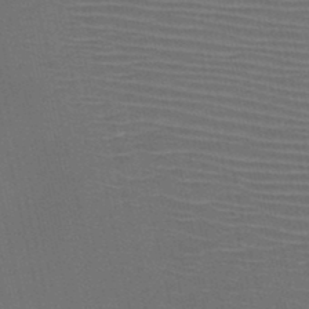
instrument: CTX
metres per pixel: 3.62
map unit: HNb
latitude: -47.3509
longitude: -41.4804
